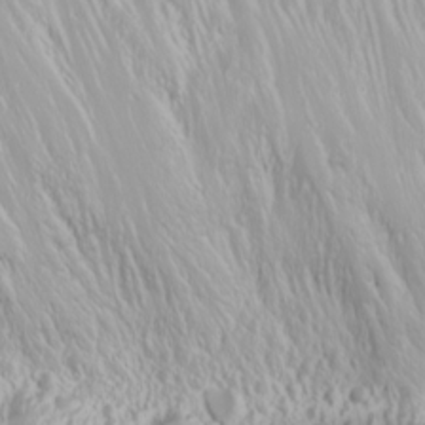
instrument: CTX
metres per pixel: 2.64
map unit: Nhu
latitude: -4.9352
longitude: -87.7449
